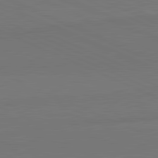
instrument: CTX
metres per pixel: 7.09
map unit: lApd
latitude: 81.7261
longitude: 150.2550
